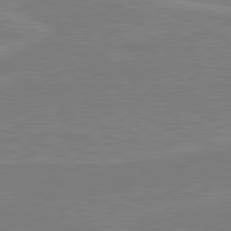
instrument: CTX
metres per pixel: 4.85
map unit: lApd
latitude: 80.5924
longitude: 120.8408
